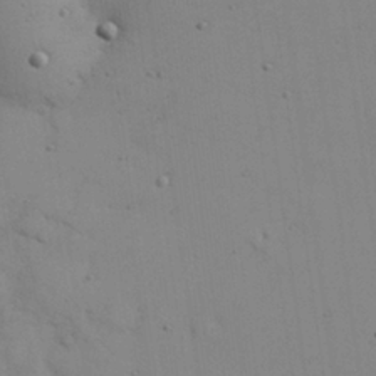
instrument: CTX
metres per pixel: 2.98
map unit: eHh
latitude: 27.3104
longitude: -75.5371
